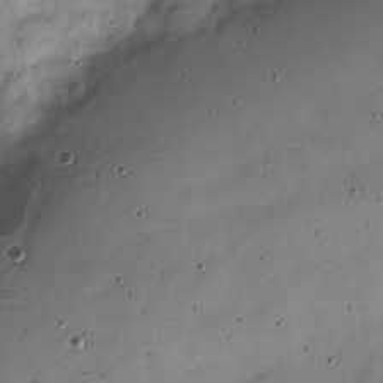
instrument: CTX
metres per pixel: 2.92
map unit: Nve
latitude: -23.9367
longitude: 105.5399
